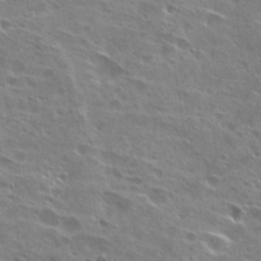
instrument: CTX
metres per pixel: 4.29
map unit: Hto
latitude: 28.3278
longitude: -44.6112
